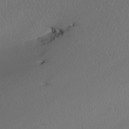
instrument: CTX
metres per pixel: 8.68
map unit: Nhu
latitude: -8.2928
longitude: -94.6491
